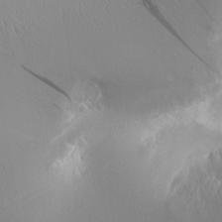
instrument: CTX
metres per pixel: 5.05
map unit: Aa
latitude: 9.9528
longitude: -129.4615
